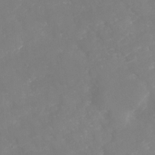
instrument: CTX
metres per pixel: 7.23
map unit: Nhu
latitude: -29.0675
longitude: -64.7435
